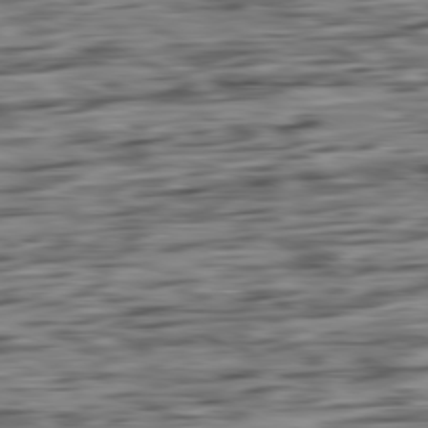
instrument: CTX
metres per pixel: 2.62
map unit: Ap
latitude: -80.9731
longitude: -96.2333
